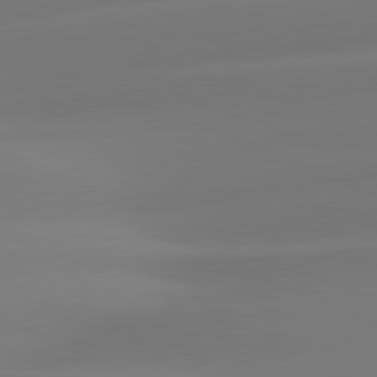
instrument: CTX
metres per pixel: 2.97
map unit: lApd
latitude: 81.4615
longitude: -162.0255
